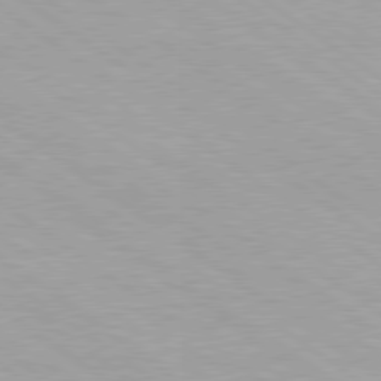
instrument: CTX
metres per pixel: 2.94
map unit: lApd
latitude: 79.1970
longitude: -177.5371
